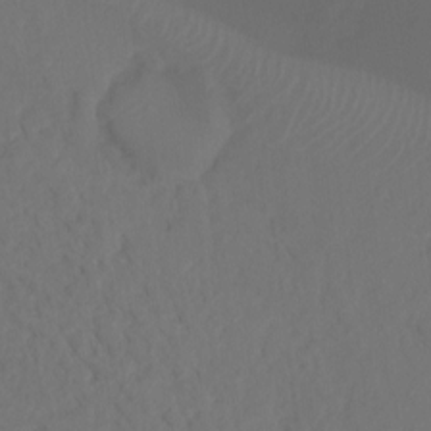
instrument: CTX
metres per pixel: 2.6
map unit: Hto
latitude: -7.9745
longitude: -44.2900
